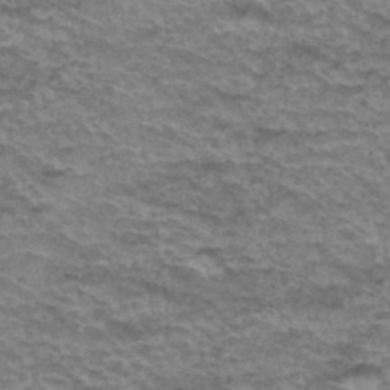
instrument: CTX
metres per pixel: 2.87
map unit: Hto
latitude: 36.6869
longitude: -42.6302
